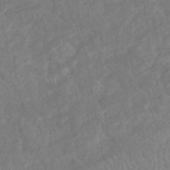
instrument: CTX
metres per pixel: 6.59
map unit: HNhu
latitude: -47.1431
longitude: 96.2740
